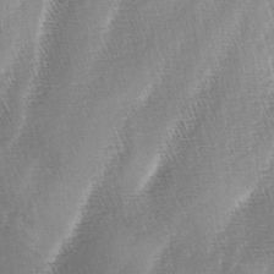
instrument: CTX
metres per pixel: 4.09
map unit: lAa
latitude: -4.4629
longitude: -128.8380
